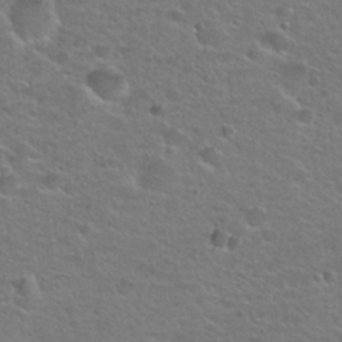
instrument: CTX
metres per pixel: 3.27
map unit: Hto
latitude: 25.2725
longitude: -49.9717
